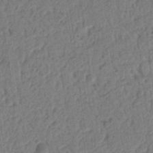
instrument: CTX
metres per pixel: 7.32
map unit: Ht
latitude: 12.5168
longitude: -74.9136
